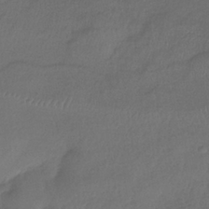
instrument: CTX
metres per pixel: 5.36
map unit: eHh
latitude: -39.6533
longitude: -28.7246
